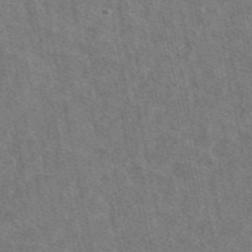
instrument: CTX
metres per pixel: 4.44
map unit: eAb
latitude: 49.0836
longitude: 116.8407
